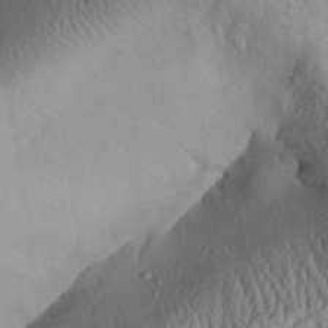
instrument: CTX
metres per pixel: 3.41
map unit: Aa
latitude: 30.9703
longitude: -134.0444
